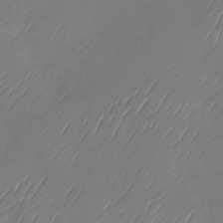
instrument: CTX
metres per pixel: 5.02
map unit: Nhu
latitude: -29.3888
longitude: -59.4804
